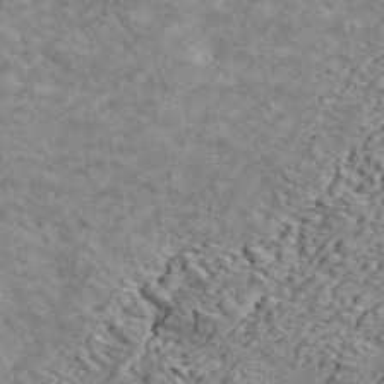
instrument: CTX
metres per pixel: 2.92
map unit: ANa
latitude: 45.2348
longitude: -84.8758
